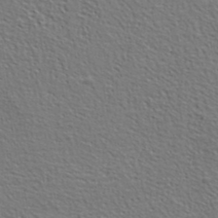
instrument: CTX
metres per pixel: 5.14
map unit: lHvf
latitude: 38.5168
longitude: -89.1592
